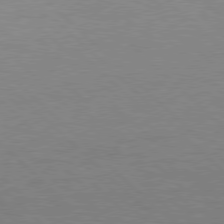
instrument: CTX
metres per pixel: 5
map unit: Hpe
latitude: 77.4048
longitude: -156.6868
